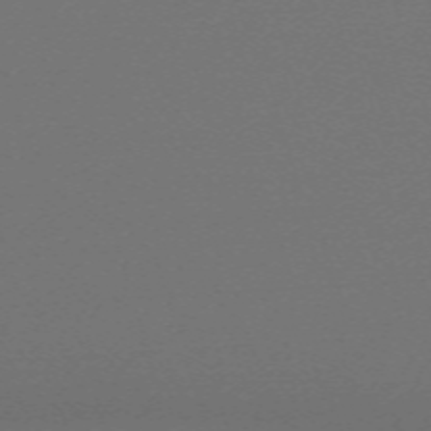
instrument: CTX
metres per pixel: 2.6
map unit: eHh
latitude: -63.7288
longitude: 52.5006
